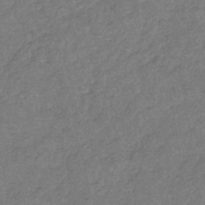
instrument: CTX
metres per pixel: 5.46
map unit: lHb
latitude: -44.3873
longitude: 70.6708
